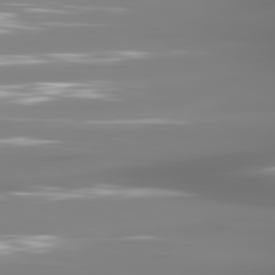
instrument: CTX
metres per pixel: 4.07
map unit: lApd
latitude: 81.4237
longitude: -137.9528
